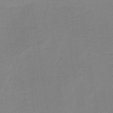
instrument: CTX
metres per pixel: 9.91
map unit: lHb
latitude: -34.2739
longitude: 67.0108
